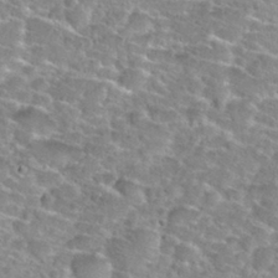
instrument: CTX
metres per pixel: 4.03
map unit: Nhu
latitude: 30.1956
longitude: -49.4993
